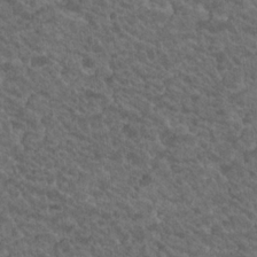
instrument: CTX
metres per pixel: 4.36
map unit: Hto
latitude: 19.6127
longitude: -35.1592
